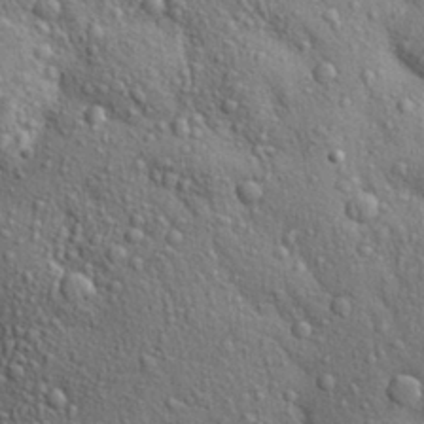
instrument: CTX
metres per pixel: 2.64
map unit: Aa
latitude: 28.5168
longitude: -148.5546
